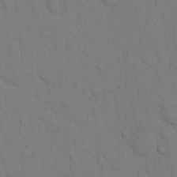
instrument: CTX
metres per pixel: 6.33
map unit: Hto
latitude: 13.0837
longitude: -56.6679
